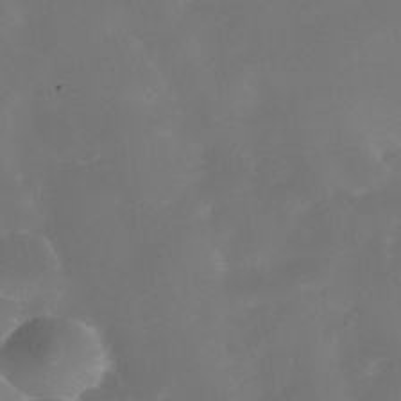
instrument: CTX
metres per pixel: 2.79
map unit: Nhe
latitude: -38.2362
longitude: -118.6112
